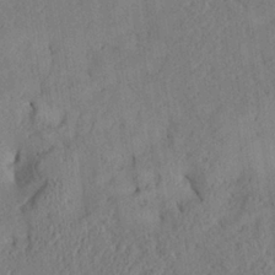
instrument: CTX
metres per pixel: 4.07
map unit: Aa
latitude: 25.1214
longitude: -133.4238
